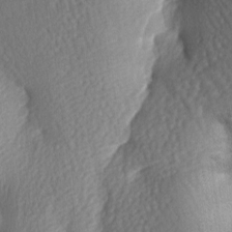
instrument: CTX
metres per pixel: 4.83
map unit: lAa
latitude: -7.8044
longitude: -126.1389
